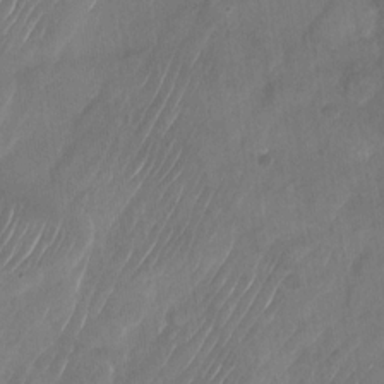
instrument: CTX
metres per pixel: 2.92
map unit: Nhu
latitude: -27.6343
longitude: -62.8569
